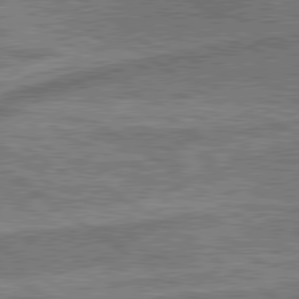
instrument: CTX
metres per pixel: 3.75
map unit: lApd
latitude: 79.8584
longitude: 173.7855
